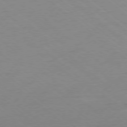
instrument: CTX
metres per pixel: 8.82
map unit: Ap
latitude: -78.5384
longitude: -56.2711
